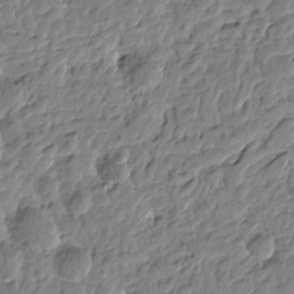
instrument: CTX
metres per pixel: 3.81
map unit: Htu
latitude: -1.3132
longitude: -178.8947
